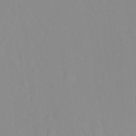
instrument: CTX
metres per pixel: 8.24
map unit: Ht
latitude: -13.5966
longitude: -57.6315
